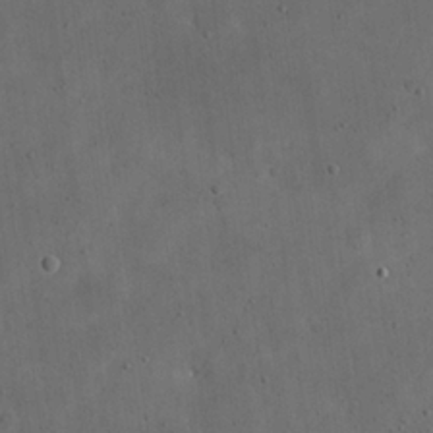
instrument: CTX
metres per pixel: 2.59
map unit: eHh
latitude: 23.4615
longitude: -67.0458
